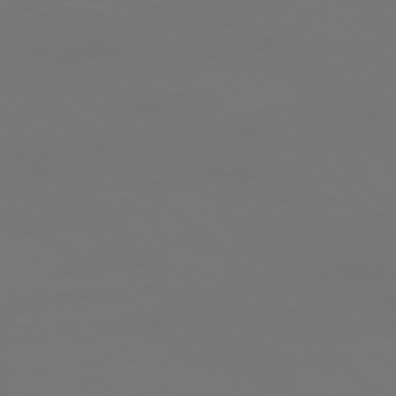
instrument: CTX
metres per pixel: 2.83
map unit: Ap
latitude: -76.5196
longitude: -81.8394
